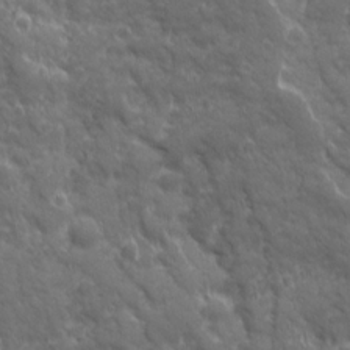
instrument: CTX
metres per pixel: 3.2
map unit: Ave
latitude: 19.3859
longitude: -133.8961
